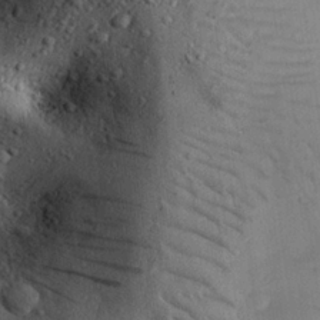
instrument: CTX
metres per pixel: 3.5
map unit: eHh
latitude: 25.5560
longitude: -76.5545
